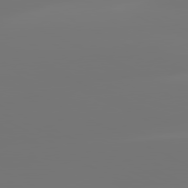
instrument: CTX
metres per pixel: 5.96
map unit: lApd
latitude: 81.0080
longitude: -152.1389
